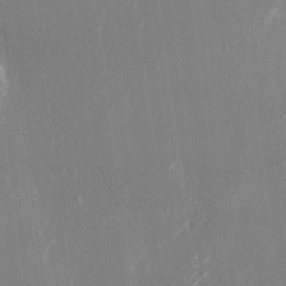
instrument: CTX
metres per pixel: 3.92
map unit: Nhu
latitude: -22.2551
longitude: -72.3846
